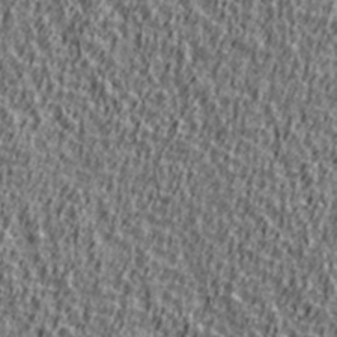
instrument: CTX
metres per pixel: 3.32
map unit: Ave
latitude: 41.3670
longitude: -112.4601
